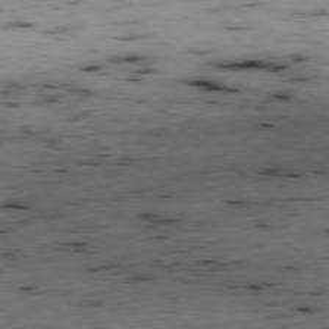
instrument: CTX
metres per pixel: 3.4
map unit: Ap
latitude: -78.8030
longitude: -90.1767
